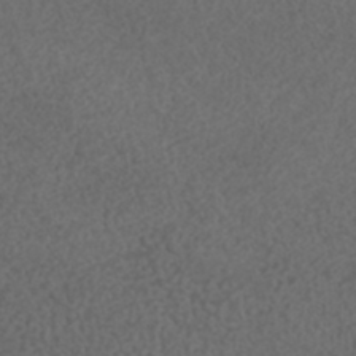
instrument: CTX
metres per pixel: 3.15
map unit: ANa
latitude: 35.8772
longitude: 14.4251
